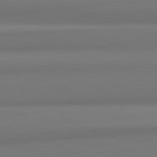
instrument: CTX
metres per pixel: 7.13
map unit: lApd
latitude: 82.3089
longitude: 169.5399
